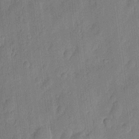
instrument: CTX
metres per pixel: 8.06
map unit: eHh
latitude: 7.2348
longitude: -73.7072
